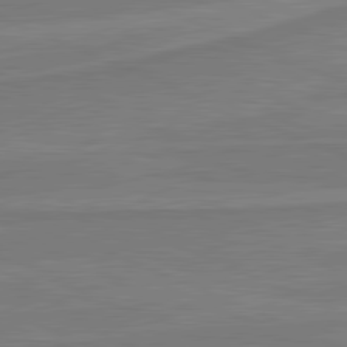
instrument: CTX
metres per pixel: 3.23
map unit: lApd
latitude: 81.4993
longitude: 168.2928
